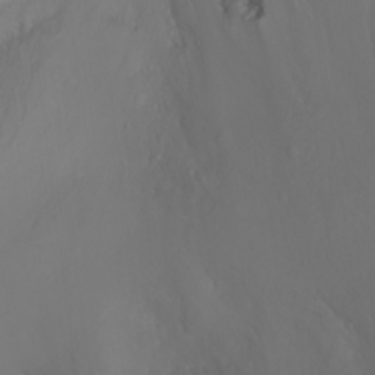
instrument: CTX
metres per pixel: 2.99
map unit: Nhu
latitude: -5.1998
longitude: -73.4049
